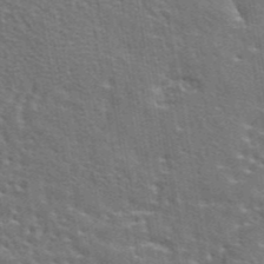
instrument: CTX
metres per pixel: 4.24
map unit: eAb
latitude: 44.3656
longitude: 111.7288
